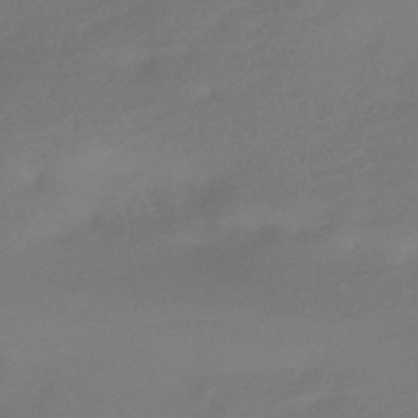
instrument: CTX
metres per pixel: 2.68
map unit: HNhu
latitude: -42.8219
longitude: 92.3873
